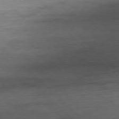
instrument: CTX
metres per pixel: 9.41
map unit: Ap
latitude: -77.8233
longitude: -88.6113
